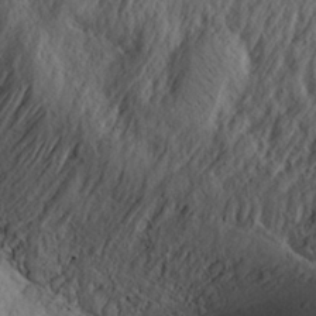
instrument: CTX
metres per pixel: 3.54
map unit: Aa
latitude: 30.4223
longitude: -133.9717
